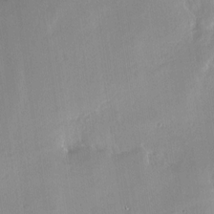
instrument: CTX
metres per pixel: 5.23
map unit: Nhe
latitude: -28.0283
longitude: -110.5357
